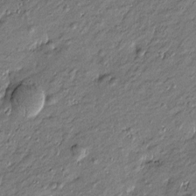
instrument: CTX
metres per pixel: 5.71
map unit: Htu
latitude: -7.4643
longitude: 177.4077
